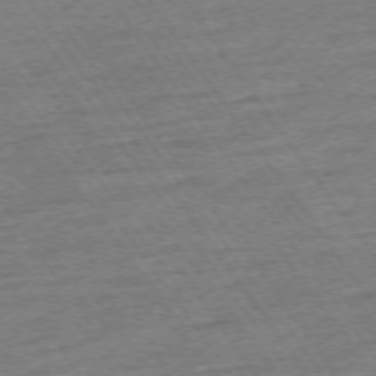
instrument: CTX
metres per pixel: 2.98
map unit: Ap
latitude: -74.0472
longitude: -82.6679
